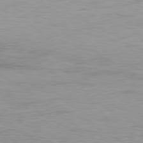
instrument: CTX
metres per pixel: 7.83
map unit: Ap
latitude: -79.4454
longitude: -74.3845
